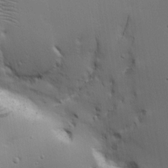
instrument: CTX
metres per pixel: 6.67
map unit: Aa
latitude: 18.2522
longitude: -125.2725
